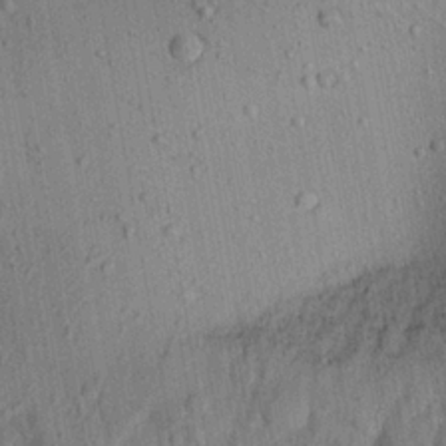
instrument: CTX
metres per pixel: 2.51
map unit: Aa
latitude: 22.0255
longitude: -143.0648
